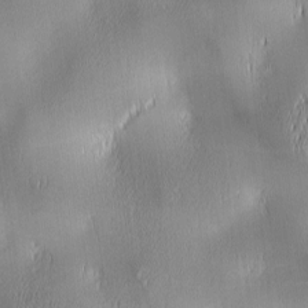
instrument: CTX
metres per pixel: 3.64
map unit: lAa
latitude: 1.7827
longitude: -117.1781
